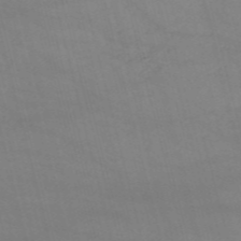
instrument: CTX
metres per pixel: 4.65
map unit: HNb
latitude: -53.3887
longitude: -37.4993
